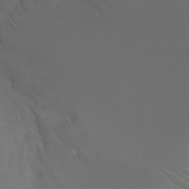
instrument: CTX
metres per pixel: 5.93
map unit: Ht
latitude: -2.9541
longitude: -19.1025
